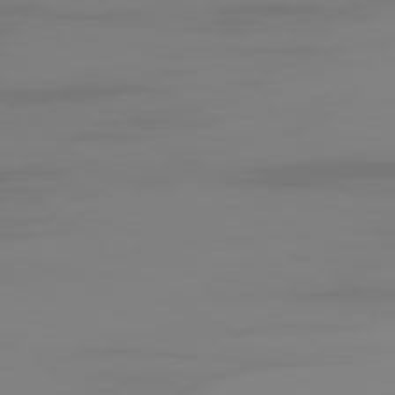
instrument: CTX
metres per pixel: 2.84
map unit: Ap
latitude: -78.7652
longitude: -79.1026
